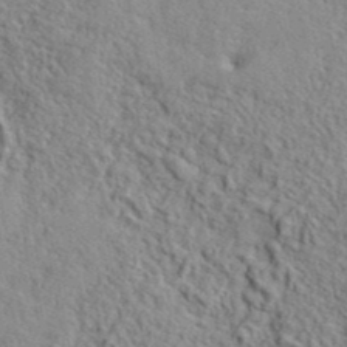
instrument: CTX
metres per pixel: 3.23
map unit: lHvf
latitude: 41.1781
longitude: -88.7625
